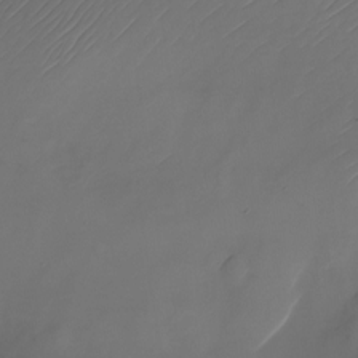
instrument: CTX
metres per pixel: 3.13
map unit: Nhu
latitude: -22.8408
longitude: -71.8016
